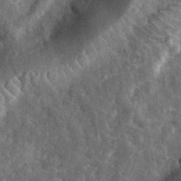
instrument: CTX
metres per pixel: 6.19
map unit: eHh
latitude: 34.0255
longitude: -80.1011
